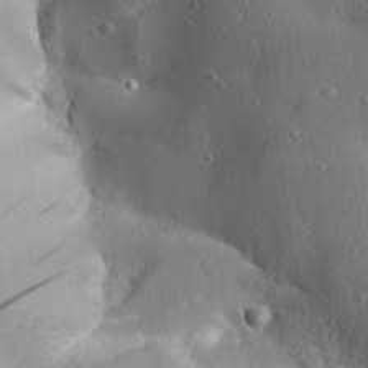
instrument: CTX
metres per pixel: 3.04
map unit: Aa
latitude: 29.0080
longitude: -131.6316
